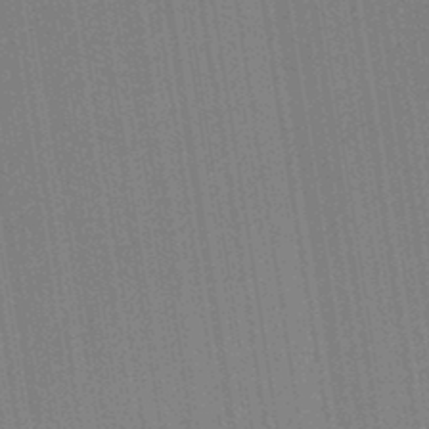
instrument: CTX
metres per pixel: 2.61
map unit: HNb
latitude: -44.2740
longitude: -41.0080
